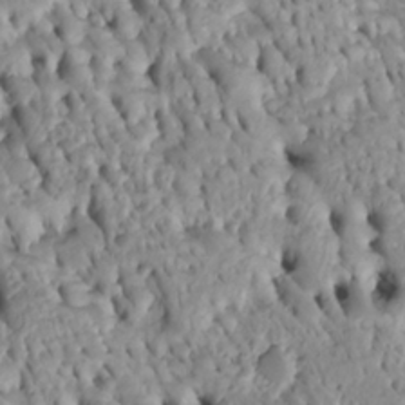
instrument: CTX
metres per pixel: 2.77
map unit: Htu
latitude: -5.0864
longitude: 153.0297
